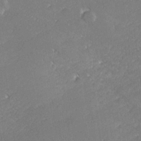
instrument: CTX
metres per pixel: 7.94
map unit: lHvf
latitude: 26.9514
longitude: 140.7463
